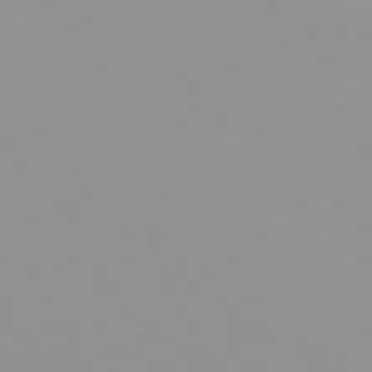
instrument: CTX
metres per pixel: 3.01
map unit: Ap
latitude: -79.5210
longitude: -70.0633
